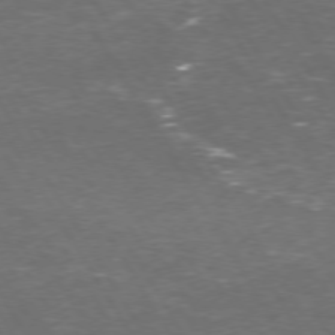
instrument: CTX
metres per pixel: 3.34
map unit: Hpe
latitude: 72.8569
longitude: -124.2522
